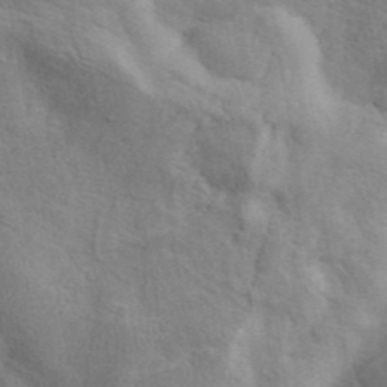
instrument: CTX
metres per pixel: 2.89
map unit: ANa
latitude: 41.1403
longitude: 51.5210
